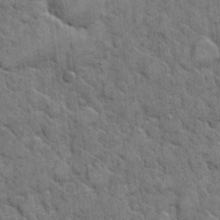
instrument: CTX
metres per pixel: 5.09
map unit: eHh
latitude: 7.6127
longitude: -64.1767
